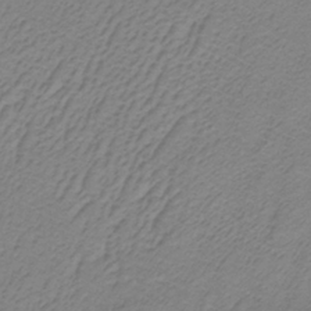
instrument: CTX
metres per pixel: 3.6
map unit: lHb
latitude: -35.1053
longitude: 70.6330
